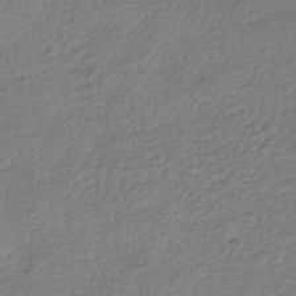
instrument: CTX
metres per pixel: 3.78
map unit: HNhu
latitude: -42.7085
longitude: 98.6896
